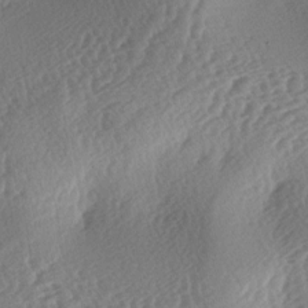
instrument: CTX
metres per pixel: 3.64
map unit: lAa
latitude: -3.8611
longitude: -126.3467
